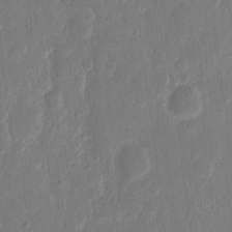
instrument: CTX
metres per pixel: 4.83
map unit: eHh
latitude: 11.6316
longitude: -70.9702
